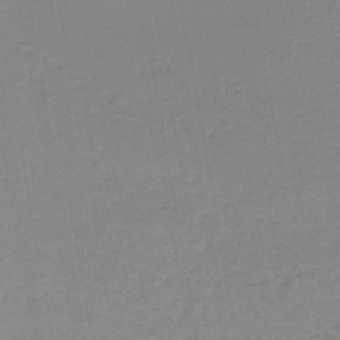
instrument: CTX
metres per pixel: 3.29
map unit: HNb
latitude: -45.4832
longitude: -45.8394
